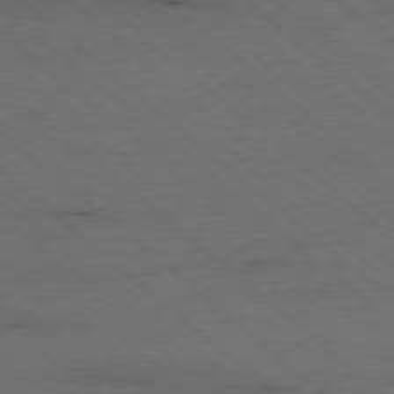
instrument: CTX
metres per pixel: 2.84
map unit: Ap
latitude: -77.8989
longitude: -85.8395
